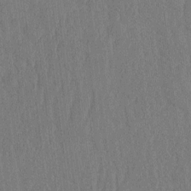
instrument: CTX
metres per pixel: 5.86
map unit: eHh
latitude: -2.3306
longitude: 14.5574
